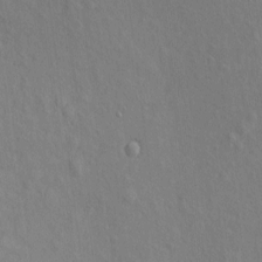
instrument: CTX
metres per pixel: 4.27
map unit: eHh
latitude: 5.0458
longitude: -74.2900
